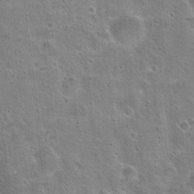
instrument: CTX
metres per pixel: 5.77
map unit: Hto
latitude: 23.0080
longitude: -49.0269
